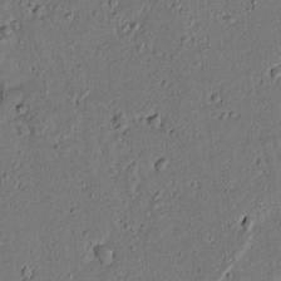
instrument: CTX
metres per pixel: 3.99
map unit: lAvf
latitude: 5.5371
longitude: 168.4818
